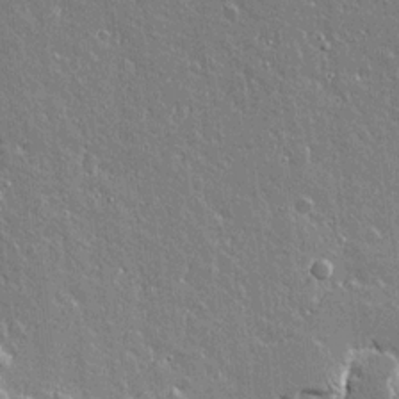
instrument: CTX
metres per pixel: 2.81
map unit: lAvf
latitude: 14.8002
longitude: -128.3278
